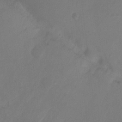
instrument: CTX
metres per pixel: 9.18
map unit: Ht
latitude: -10.3306
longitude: -34.4223
